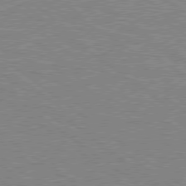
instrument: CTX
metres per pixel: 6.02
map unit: Hpe
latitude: 78.5735
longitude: -164.4412
